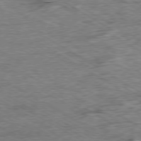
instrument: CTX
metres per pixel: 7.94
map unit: Ap
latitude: -80.0094
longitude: -86.4979
